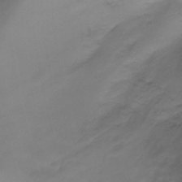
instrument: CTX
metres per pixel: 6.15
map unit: Ht
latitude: 6.2711
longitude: -29.7827
